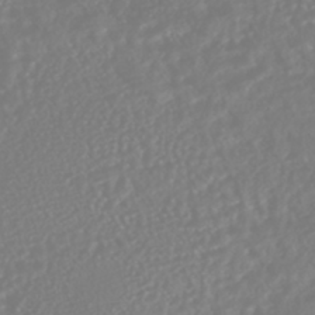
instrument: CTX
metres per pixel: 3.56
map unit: HNhu
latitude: -45.1620
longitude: 104.0283
